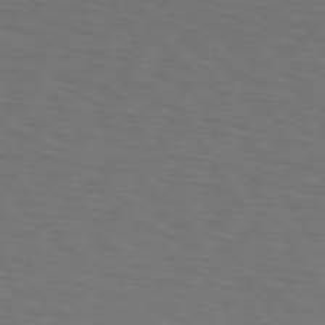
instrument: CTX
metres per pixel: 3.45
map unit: lApd
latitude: 73.0648
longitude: -74.9892
